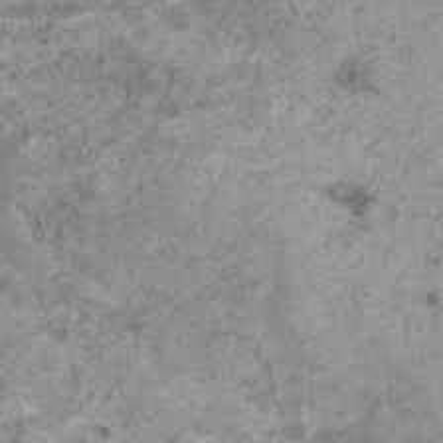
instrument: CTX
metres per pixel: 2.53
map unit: HNhu
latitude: 1.1025
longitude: 0.8219
